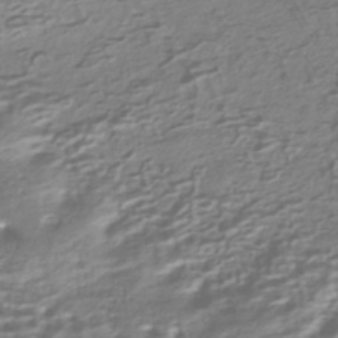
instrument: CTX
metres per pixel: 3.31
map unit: HNhu
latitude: -42.6896
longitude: 99.6722
